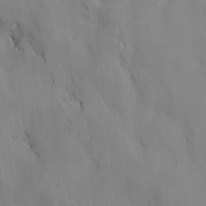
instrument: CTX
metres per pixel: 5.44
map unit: lAvf
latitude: 7.4615
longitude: 166.2928
